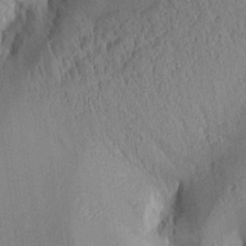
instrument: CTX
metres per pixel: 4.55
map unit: Aa
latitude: 15.2726
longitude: -146.9514
